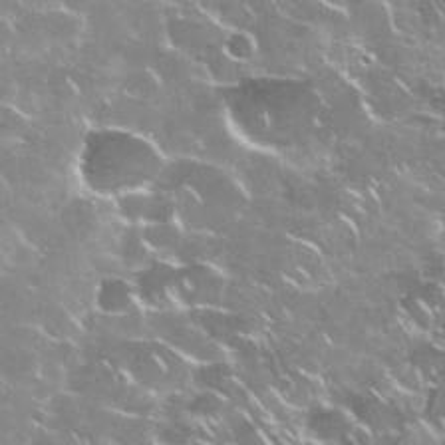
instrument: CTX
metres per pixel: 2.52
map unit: Nhu
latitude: 28.7624
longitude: -60.8569
